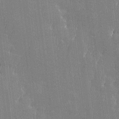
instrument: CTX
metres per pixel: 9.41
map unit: Htu
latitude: -7.0864
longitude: 176.1795
